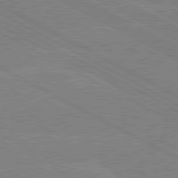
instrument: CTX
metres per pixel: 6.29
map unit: lApd
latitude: 80.2522
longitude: -127.9339
